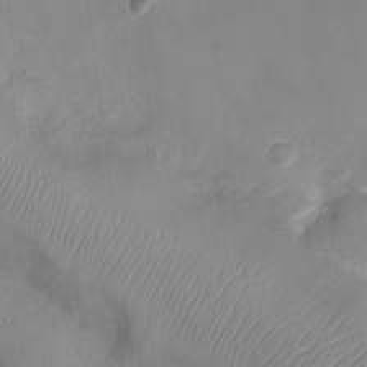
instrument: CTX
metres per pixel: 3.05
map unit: Ht
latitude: -3.4265
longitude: -20.2334
